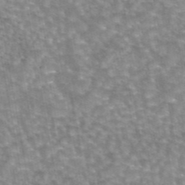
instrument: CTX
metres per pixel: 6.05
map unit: eAb
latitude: 45.0269
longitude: 105.7099
